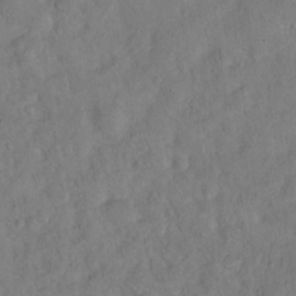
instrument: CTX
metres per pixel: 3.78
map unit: Hto
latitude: 12.8002
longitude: -36.9892
